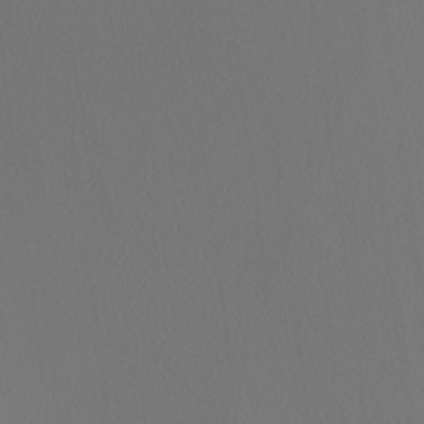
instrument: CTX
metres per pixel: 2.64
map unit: Nhu
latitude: -8.2172
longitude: -94.8002
